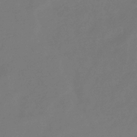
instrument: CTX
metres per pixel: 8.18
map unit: eHb
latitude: -34.4818
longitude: 78.6518
